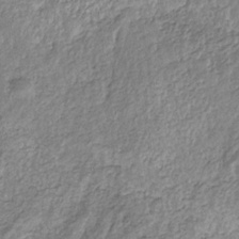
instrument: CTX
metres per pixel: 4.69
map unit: eHb
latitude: -29.8989
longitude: 68.7274
